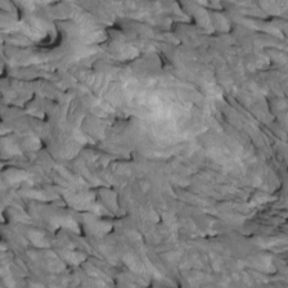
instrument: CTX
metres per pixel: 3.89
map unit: Htu
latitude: 1.3859
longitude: 145.4077
